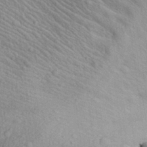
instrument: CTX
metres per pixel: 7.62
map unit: Aa
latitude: 29.6505
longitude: -137.5560
